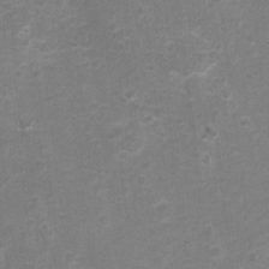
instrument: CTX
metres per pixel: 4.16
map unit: Hto
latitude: 4.5735
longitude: -32.1200
